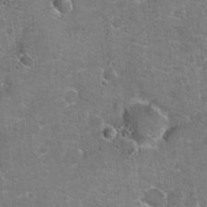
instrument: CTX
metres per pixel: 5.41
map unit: Hto
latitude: 20.1578
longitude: -48.9136
